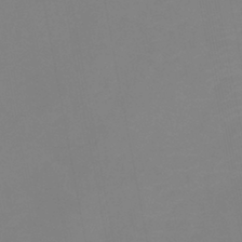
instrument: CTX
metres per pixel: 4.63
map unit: eHb
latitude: -37.5399
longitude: 74.7652
